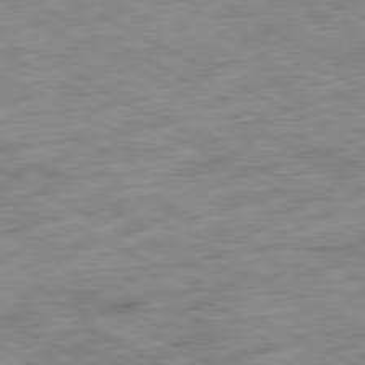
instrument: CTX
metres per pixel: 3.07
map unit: Ap
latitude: -81.0487
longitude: -73.7072
